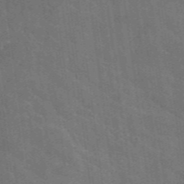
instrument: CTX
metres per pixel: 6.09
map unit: lHvf
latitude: 37.6694
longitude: -91.0647
